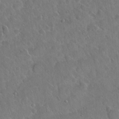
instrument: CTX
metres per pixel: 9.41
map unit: Hto
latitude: 19.2726
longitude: -49.8016
